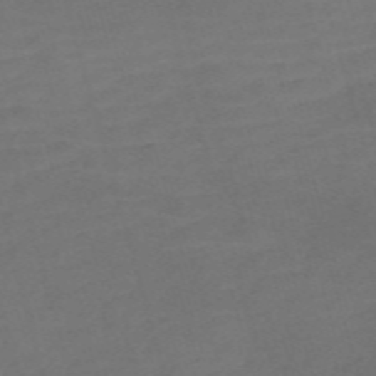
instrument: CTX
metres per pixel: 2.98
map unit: Nve
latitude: -59.2753
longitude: 58.6140
